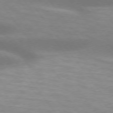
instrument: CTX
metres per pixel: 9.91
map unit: lApd
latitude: 75.0270
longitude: -49.8394
